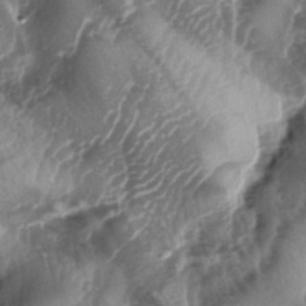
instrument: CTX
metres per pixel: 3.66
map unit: lAa
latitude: -4.8597
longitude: -126.6302
